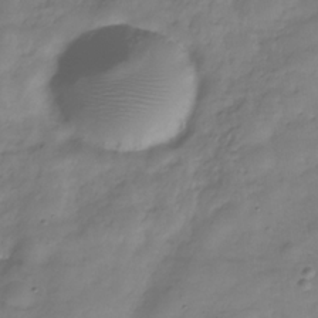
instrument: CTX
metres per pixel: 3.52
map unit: Hve
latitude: -31.7288
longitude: 91.2376
